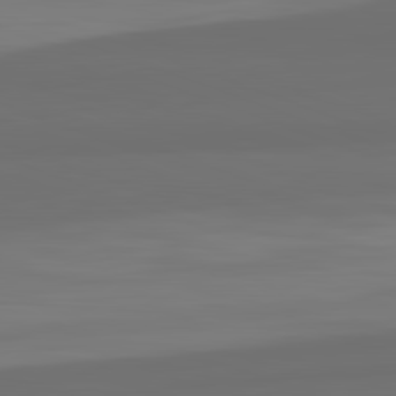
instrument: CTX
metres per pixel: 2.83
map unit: lApd
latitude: 82.5734
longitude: 159.8422
